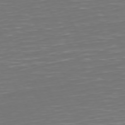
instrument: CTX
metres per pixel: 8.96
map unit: Hpe
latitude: 72.0444
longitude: -125.9528
